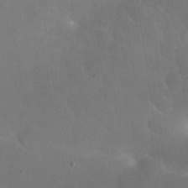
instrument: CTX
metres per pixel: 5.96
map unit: Nhu
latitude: 26.8380
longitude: -56.7813
